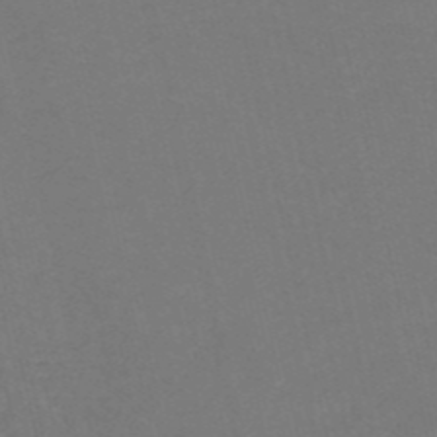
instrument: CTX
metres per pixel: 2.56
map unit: HNb
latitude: -52.6329
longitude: -48.7435
